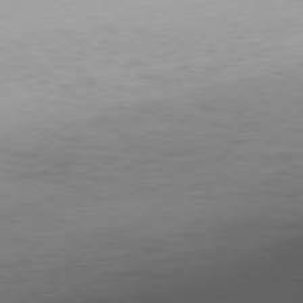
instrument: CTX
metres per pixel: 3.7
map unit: Ap
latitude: -77.7667
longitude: -95.2915
